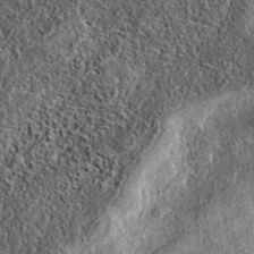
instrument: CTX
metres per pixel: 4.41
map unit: eAb
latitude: 37.2915
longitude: 108.4629
